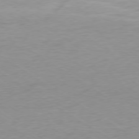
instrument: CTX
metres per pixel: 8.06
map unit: Ap
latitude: -78.8597
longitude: -58.7057
